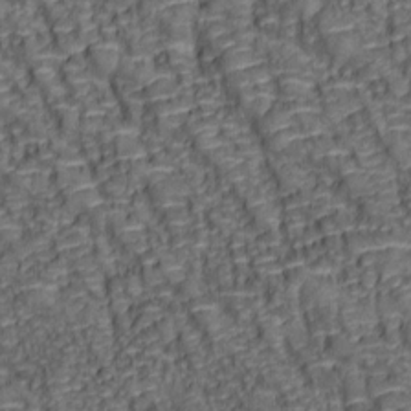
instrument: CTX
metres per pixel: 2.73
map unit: lAa
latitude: 6.7624
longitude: -115.8961
